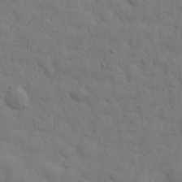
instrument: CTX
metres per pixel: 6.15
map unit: eHh
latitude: 30.3468
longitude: -69.5938
